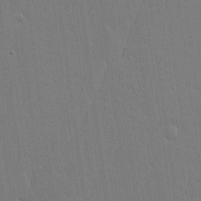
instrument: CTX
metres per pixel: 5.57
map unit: lAvf
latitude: 15.6694
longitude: -127.0837
